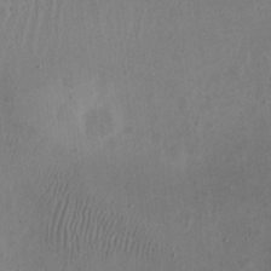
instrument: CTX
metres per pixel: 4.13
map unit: eHh
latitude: 23.5371
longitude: -70.1578
